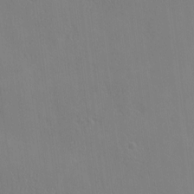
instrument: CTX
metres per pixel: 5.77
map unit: eHh
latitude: -3.2753
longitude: 19.4643
